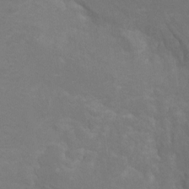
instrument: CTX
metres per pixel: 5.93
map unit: Hto
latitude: 6.4223
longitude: -35.8394
